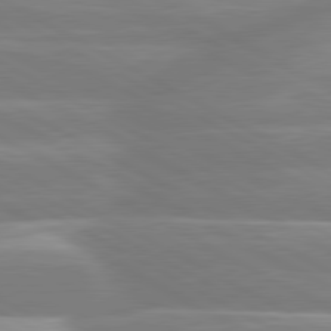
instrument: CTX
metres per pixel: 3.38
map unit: lApd
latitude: 80.4979
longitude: -134.3278
